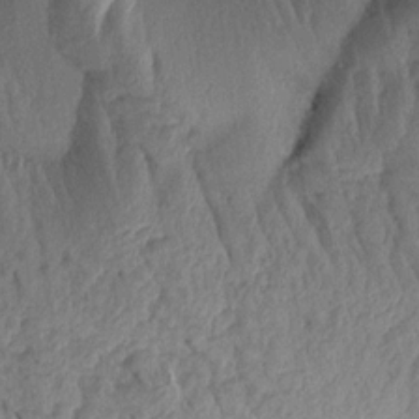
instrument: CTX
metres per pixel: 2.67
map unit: Aa
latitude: 15.4616
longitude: -146.6113
